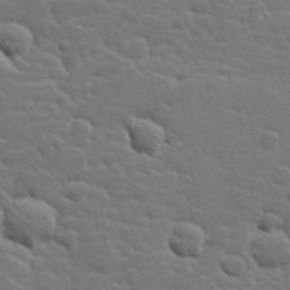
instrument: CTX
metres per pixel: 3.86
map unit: Hve
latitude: 25.9150
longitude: 144.4440
